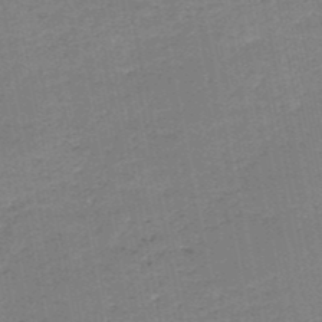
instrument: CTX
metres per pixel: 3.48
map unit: HNb
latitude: -50.6707
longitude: -40.4789
